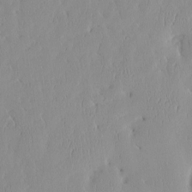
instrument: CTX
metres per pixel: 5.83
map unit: eHh
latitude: -4.1039
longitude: 15.6344
